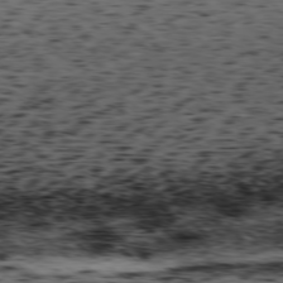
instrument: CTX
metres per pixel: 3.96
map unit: Hpe
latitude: -78.1228
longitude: -19.8205
